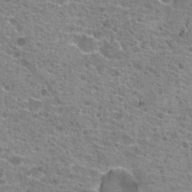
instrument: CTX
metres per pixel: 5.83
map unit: Hto
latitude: 21.2537
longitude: -42.2523
